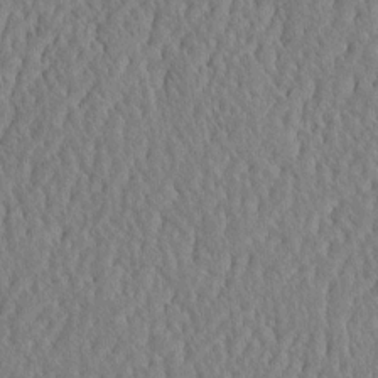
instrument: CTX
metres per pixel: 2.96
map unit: eHh
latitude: -3.8044
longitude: 15.1809
